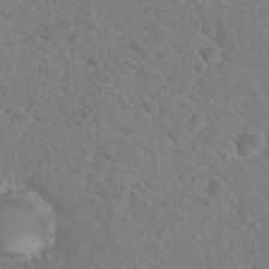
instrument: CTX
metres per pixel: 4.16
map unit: Nhu
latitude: 17.5371
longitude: -31.6127
